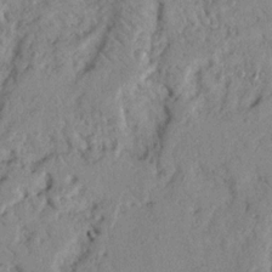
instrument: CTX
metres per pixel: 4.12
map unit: Nhu
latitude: 18.2900
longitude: -77.7827
